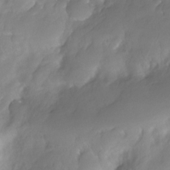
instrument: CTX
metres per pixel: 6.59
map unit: Nhe
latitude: -28.8786
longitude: -109.8394
